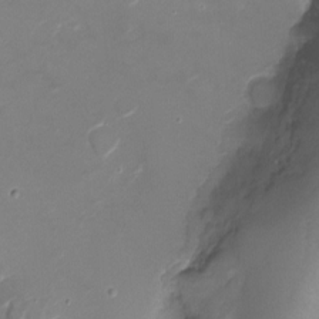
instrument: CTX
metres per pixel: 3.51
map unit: Nhu
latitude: -8.7463
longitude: -43.9717
